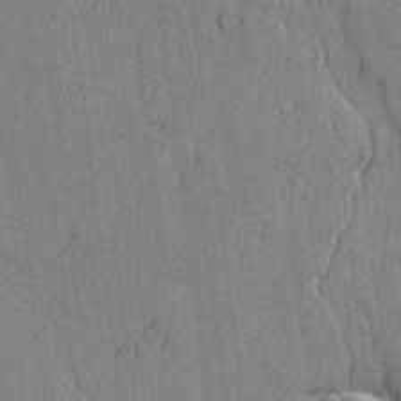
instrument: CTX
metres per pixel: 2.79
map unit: lAvf
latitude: -5.8989
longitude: -114.3656
